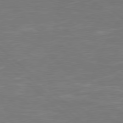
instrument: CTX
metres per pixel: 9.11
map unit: Hpe
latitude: 78.0822
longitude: -125.1592
